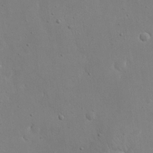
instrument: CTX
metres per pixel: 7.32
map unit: eHh
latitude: 19.1781
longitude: -71.4048
